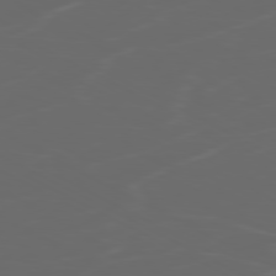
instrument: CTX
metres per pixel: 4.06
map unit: Ap
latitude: -79.8611
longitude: -73.5749
